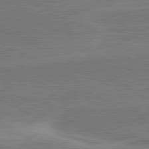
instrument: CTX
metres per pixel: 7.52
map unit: lApd
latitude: 80.9892
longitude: 141.8800
